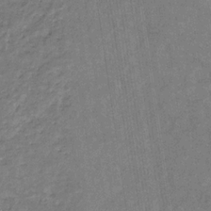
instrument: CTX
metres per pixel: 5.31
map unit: eHb
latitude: -29.9556
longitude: 69.5777
